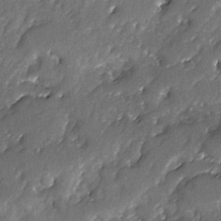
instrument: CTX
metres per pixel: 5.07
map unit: Ave
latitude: -7.9556
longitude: -117.5560
